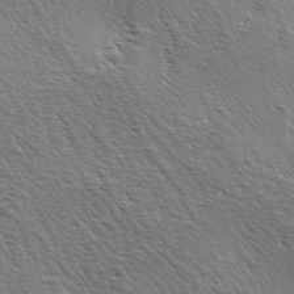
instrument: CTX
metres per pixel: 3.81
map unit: lAa
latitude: -3.8422
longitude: -122.1011
